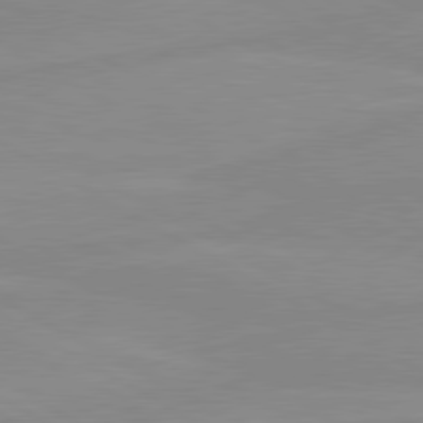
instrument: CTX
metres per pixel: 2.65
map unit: lApd
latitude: 80.3845
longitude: -176.3656
